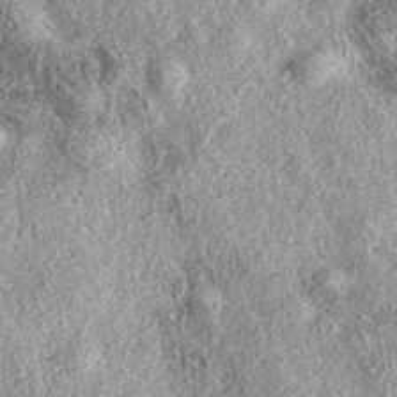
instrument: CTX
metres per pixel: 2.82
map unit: eAb
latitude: 38.4412
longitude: 108.1039
